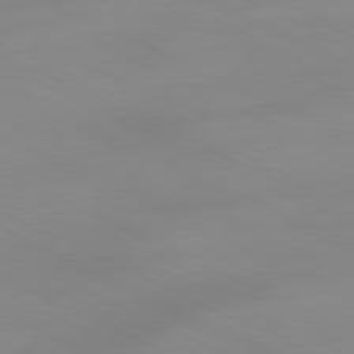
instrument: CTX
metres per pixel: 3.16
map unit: Ap
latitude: -81.2376
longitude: -94.2712
